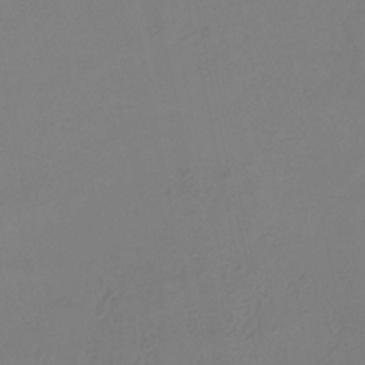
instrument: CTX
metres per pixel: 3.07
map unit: HNhu
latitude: -29.2187
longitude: 66.3306
